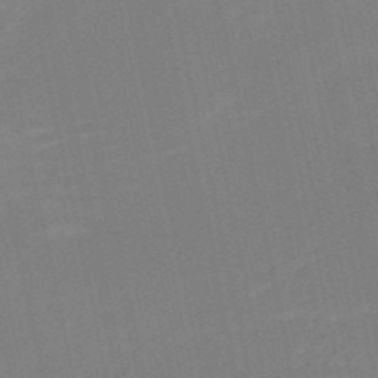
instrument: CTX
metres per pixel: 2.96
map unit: HNb
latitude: -51.6533
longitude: -48.2522
